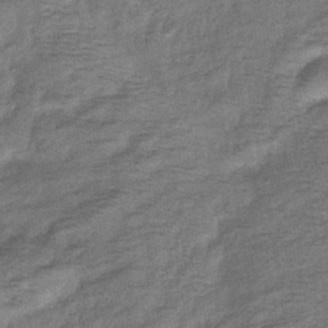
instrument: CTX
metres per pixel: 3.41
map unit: eHb
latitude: -39.5210
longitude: 80.8219
